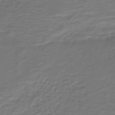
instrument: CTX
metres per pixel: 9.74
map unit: HNb
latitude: -42.5951
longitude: 51.7289
